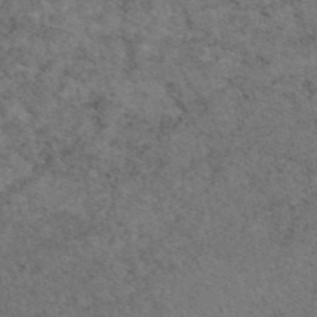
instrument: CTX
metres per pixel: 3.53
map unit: eAb
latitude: 47.6127
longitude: 116.2550
